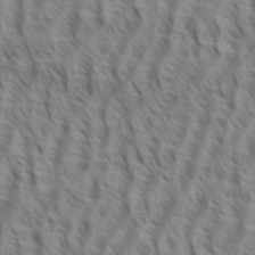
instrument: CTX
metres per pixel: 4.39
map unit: eHh
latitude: 34.7057
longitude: -138.7813
